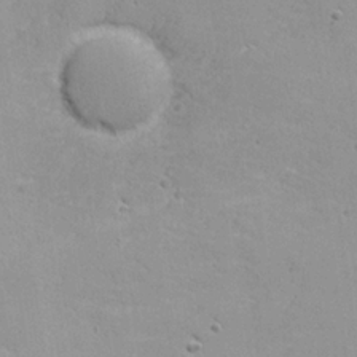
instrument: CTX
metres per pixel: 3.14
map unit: Nhu
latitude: 21.1781
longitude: -71.7072
